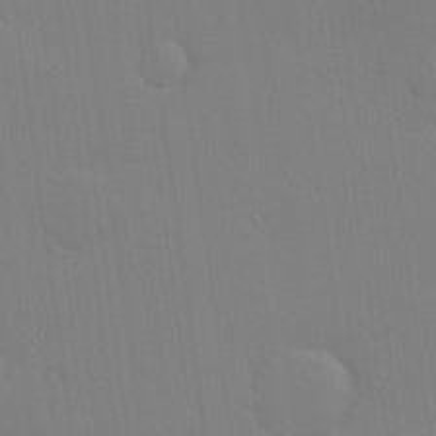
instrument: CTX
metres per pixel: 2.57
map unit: Hve
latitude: 25.6693
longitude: -91.2348
